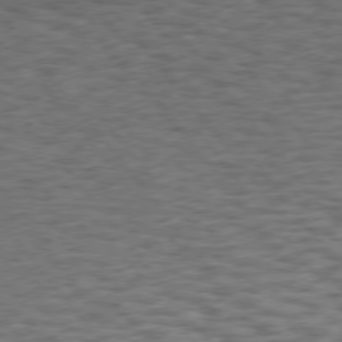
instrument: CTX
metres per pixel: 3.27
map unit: Hpe
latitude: 75.1592
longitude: -135.1592
